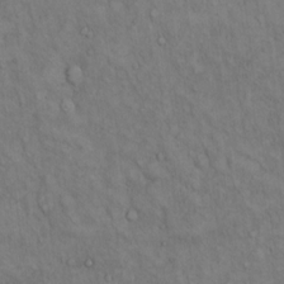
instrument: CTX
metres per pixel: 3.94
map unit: Hto
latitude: 13.0837
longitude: -59.6316
